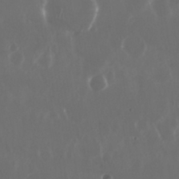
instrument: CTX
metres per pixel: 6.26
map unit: Nhu
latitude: 29.4237
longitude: -57.9150
